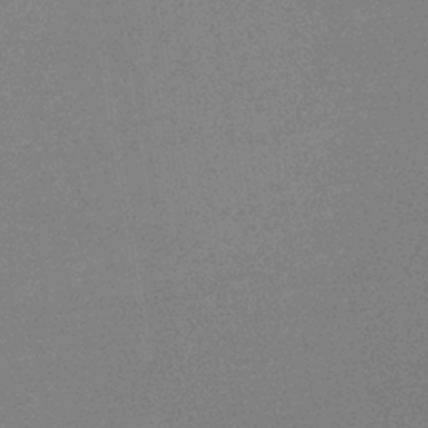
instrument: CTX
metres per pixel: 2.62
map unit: HNb
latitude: -34.8408
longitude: 52.9919
